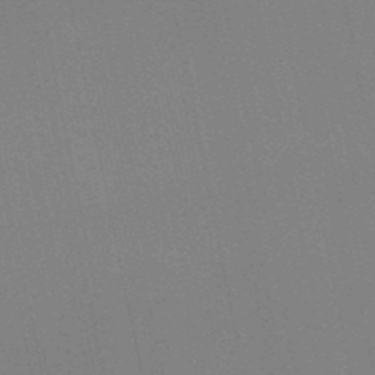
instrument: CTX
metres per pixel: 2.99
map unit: lHb
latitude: -48.0661
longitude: 69.0108
